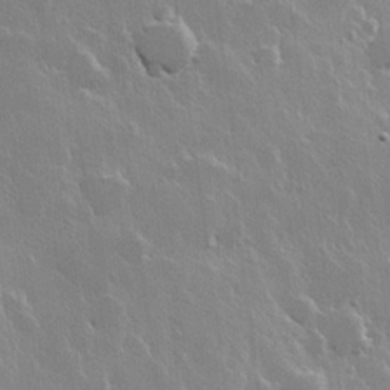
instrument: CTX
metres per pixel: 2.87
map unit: Hve
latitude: 22.6301
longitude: 149.1809
